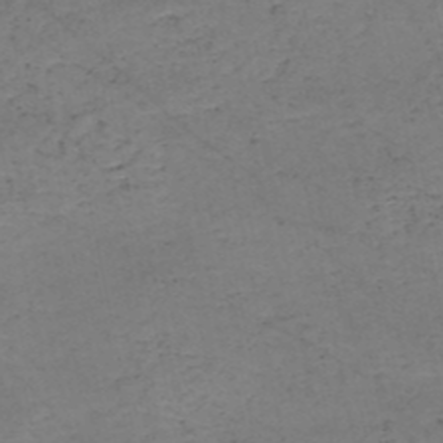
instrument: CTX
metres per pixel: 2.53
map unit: HNb
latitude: -50.6140
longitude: -51.7827
